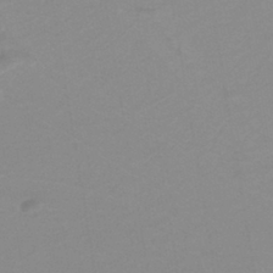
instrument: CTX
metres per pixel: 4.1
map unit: lHb
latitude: -40.1606
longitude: 52.3873
